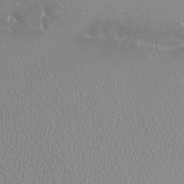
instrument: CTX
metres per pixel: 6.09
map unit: eHh
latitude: -7.9178
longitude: -71.0458
